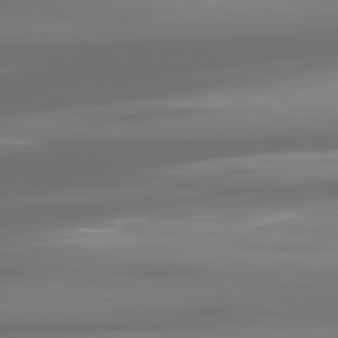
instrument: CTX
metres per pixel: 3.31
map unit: lApd
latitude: 80.9136
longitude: -138.9703
